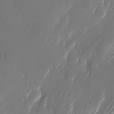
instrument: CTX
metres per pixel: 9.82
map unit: Nhu
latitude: -26.1038
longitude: -71.4804
